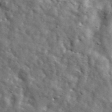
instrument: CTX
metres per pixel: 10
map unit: lHvf
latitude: 36.5546
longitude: -86.4412
